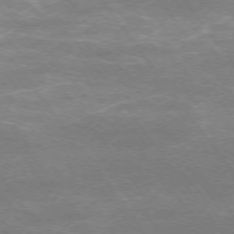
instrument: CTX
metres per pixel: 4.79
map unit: Ap
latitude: -75.3510
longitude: -75.4615
